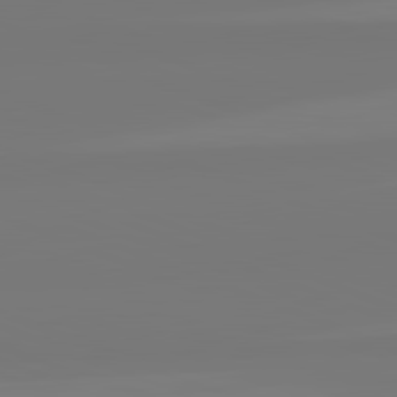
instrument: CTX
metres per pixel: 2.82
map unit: lApd
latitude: 82.4601
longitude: 155.5399
